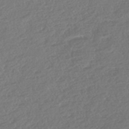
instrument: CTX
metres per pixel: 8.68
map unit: Nhe
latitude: -46.4062
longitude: -172.1577
